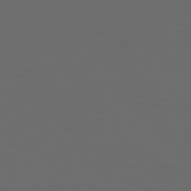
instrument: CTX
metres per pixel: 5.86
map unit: Hpe
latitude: 77.2537
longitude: -166.4412
